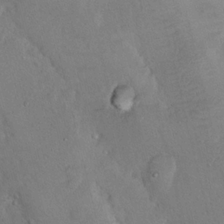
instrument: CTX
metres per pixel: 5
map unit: Nhu
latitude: 14.9514
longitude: -29.3481
